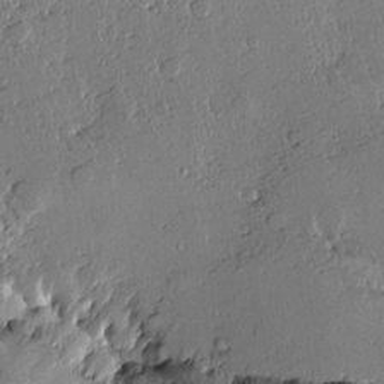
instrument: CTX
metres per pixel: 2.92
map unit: Htu
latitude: -0.5385
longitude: -178.2901
